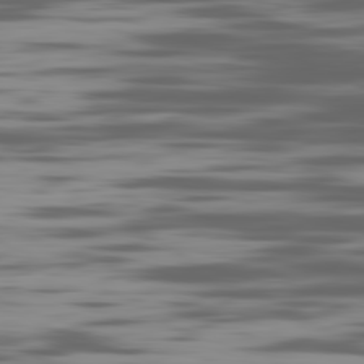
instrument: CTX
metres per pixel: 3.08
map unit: Ap
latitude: -82.0283
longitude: -69.4616
